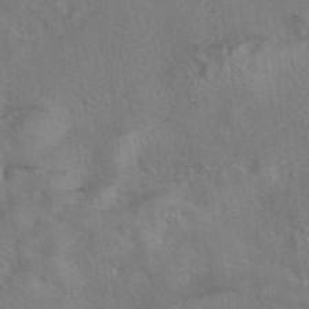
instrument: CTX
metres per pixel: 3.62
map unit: eAb
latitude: 42.9136
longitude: 104.2550
